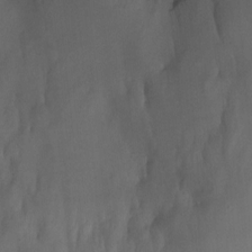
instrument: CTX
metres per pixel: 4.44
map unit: Nhu
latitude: -12.7652
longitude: -67.0269
